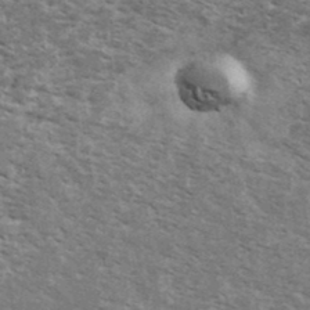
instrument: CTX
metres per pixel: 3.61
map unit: Ave
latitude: 40.6868
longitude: -110.0822
